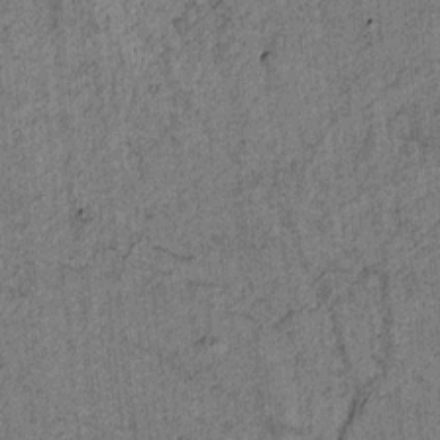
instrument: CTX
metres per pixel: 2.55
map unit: lAvf
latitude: 4.5546
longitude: 157.4832
